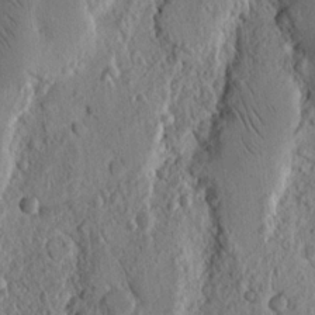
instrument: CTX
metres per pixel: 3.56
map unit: Nhu
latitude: 15.4616
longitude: -77.8205
